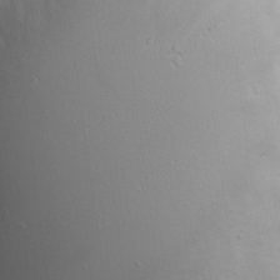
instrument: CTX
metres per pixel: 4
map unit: eHh
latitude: 18.8380
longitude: -71.4615
